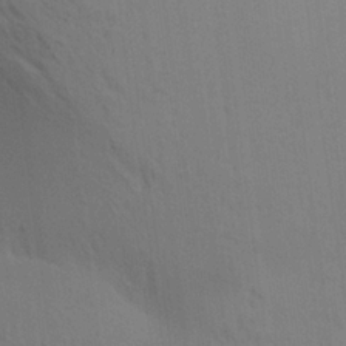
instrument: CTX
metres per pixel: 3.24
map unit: Aa
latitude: 22.3845
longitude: -148.3467
